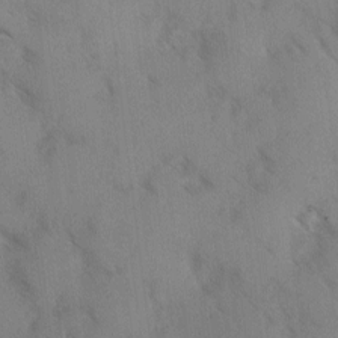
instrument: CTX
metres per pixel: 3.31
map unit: Ave
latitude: -0.2173
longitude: -111.6127
